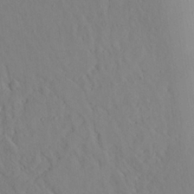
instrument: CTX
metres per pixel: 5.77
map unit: Aa
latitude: 24.4223
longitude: -136.8191
